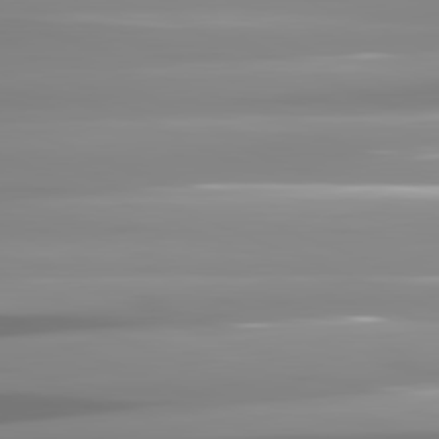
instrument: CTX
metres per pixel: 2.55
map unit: lApd
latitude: 81.8016
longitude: -138.5735
